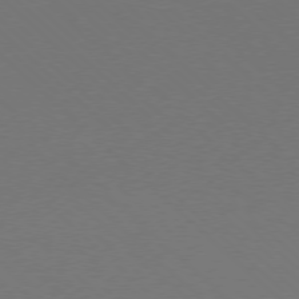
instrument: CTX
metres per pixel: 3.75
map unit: Ap
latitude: -78.1039
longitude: -91.8961
